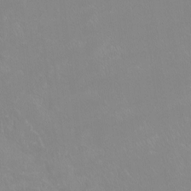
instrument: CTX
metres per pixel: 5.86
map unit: Htu
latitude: -16.0661
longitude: -46.7436
